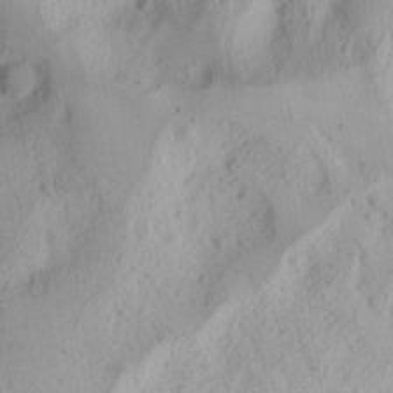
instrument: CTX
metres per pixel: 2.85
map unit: Nhu
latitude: -1.6533
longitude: -73.8395
